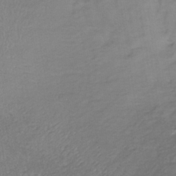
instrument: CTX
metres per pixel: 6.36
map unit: lHb
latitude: -38.0850
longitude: 72.6707
